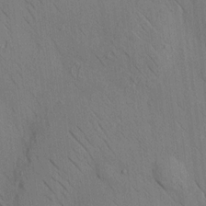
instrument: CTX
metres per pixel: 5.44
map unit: HNhu
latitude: 12.3090
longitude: 10.3306
